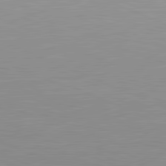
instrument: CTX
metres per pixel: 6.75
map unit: lApd
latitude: 81.7072
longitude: -169.5560
